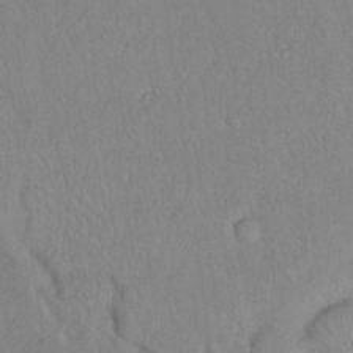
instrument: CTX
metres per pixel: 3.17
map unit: eHh
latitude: 18.0633
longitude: -65.1781
